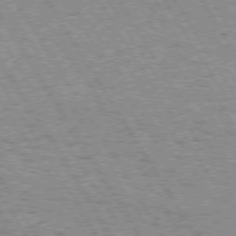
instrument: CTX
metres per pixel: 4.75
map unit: Hpe
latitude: 73.4049
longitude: -133.4615
